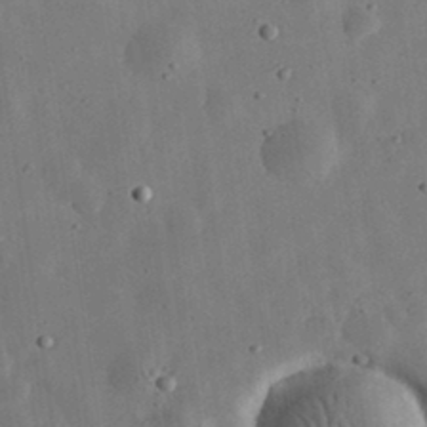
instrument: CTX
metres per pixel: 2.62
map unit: eHh
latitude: 32.7813
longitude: -75.8961
